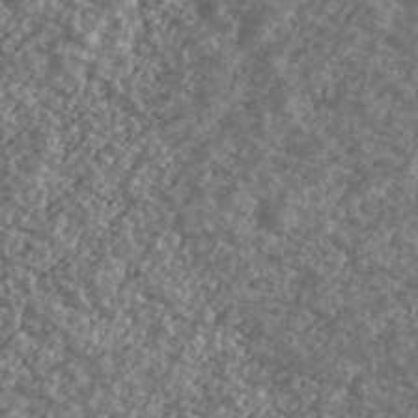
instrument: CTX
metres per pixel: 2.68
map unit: Ave
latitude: 40.0822
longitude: -111.3104
